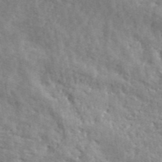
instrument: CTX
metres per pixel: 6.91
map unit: ANa
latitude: 41.1025
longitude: -87.3481
